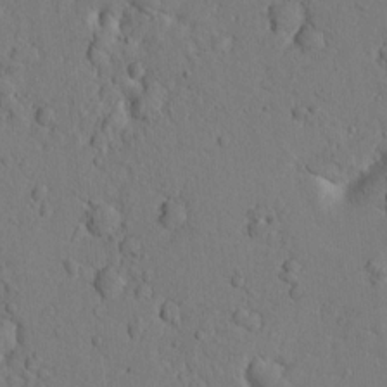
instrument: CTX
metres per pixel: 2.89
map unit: Htu
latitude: -2.2172
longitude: 170.4629
